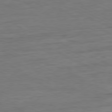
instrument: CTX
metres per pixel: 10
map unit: Ap
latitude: -81.1431
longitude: -75.8772
